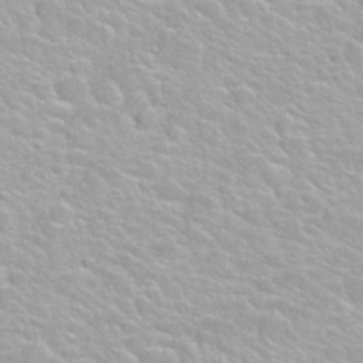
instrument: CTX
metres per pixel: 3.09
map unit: Nhu
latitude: 27.9717
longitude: -53.1970
